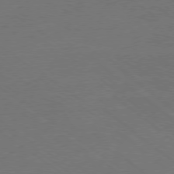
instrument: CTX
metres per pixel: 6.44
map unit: Ap
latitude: -79.0486
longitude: -55.1025
